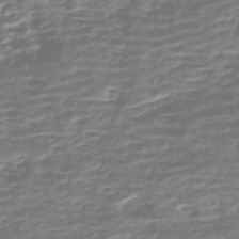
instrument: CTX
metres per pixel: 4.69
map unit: HNhu
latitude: -43.1809
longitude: 100.5384
